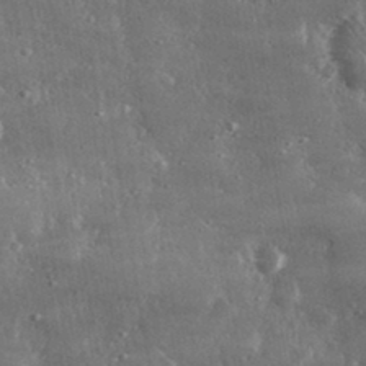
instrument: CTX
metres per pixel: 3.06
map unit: lHvf
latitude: 31.2348
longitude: -90.8380
